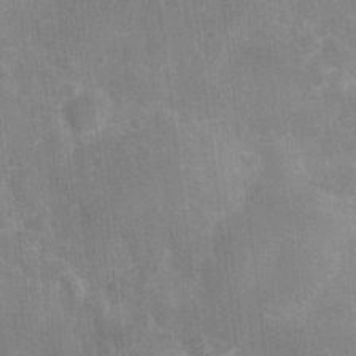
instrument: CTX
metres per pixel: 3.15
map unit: Nhu
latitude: 6.6868
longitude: -19.2159
